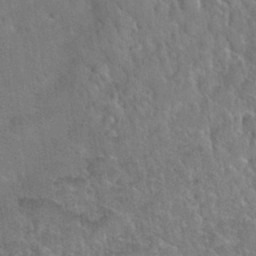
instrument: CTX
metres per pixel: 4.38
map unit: Nhu
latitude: 31.4238
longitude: -51.5560
